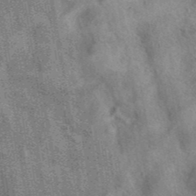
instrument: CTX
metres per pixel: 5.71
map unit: eAb
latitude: 40.6679
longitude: 107.3699
